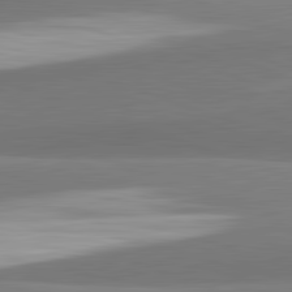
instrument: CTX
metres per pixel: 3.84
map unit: lApd
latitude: 82.4412
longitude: 152.1416
